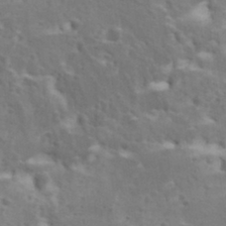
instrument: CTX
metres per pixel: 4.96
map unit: Ave
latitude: 11.7450
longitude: -104.7813
